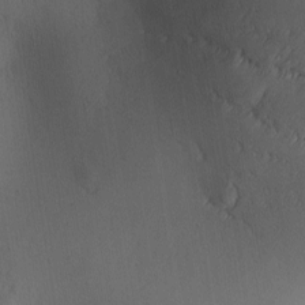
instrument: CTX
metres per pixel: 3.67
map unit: Ave
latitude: -10.5574
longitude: -121.8773
